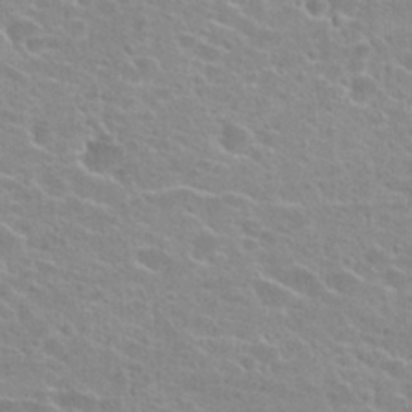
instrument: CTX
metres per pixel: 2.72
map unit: Hto
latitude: 23.3671
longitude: -43.8206
